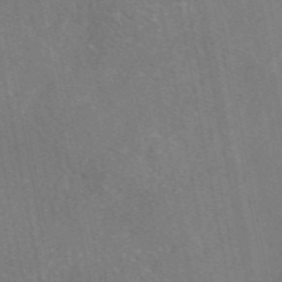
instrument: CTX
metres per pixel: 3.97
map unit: eAb
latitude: 46.5168
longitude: 107.9178
